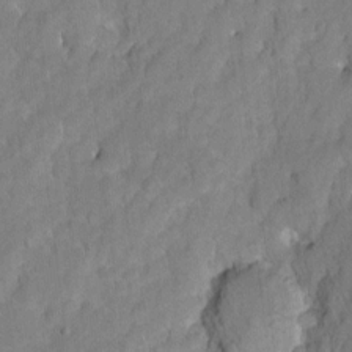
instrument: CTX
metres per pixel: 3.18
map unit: Hto
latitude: 5.3482
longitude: -31.8773
